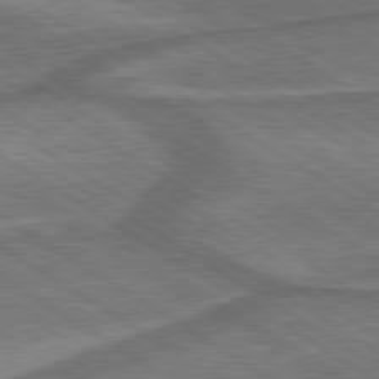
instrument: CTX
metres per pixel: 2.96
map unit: lApd
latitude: 79.8395
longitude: 172.4251
